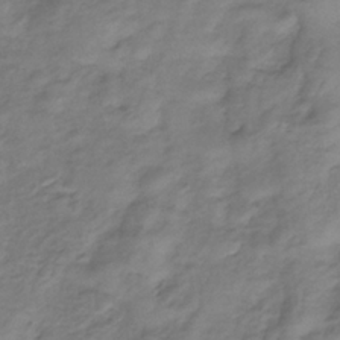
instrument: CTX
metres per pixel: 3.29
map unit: lHb
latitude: -33.8234
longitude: 66.2928
